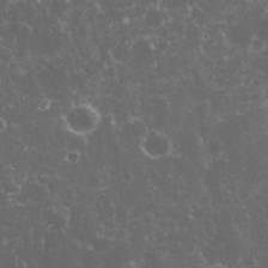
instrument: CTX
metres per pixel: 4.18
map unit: eHh
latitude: 33.2915
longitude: -61.6316
